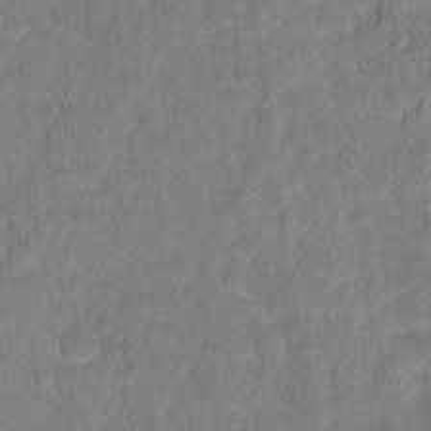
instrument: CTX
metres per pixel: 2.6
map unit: Hto
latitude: 16.8947
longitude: -40.3656
